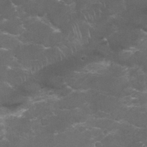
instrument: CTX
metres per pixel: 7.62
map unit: Nhu
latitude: 27.1025
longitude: -61.2726
